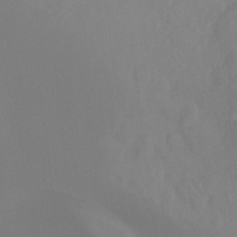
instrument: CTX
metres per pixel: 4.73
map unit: Hto
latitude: -8.4062
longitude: -47.9150
